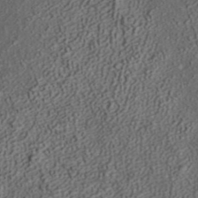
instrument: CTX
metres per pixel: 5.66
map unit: ANa
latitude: 36.7435
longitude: 18.1039
